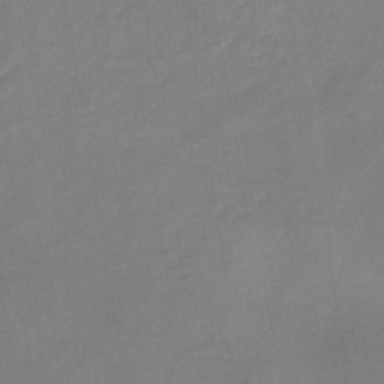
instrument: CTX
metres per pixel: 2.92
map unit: HNb
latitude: -44.2362
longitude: -38.3089
